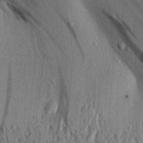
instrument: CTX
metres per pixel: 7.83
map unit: Aa
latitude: 30.8380
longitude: -137.2726
